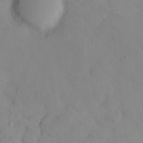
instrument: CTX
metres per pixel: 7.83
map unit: Hve
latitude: -9.6155
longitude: 176.0472
